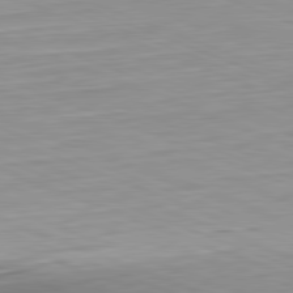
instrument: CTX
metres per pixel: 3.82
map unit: Hpe
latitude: -82.3306
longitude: 14.6141
